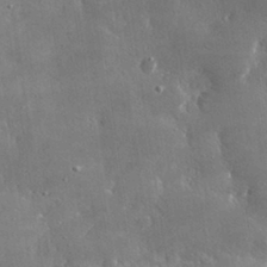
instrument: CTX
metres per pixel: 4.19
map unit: lHvf
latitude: 31.0270
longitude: -92.3278
